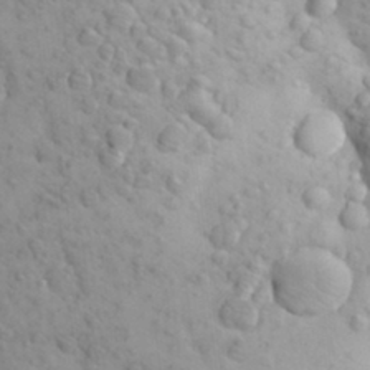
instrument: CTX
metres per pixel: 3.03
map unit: Aa
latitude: 26.3467
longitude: -149.4993
